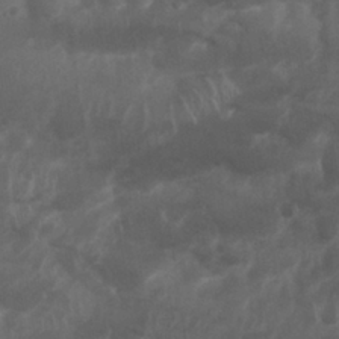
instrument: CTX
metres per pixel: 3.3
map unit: Nhu
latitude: 25.6882
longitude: -62.0822
